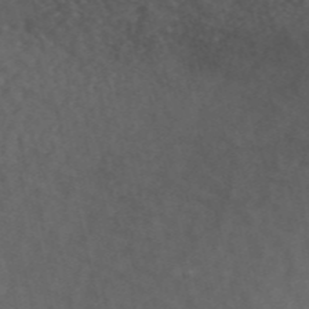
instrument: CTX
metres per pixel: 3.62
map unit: ANa
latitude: 49.0081
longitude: -73.4049
